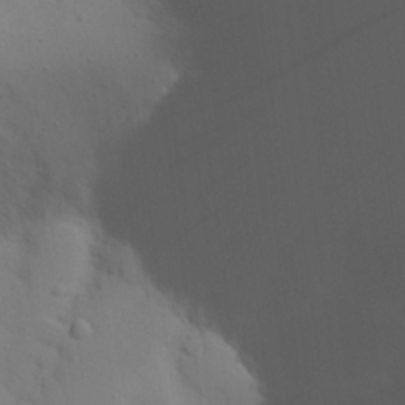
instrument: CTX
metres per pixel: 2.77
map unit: Nhu
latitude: 21.1026
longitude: -73.7639
